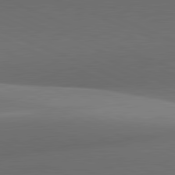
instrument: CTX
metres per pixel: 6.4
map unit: lApd
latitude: 81.8205
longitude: 133.3321
